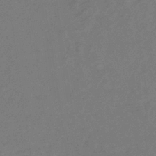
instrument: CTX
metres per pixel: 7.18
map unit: eHb
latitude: -34.2928
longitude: 74.9920
